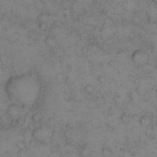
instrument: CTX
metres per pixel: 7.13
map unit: eHh
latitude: 14.3846
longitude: -63.4616
